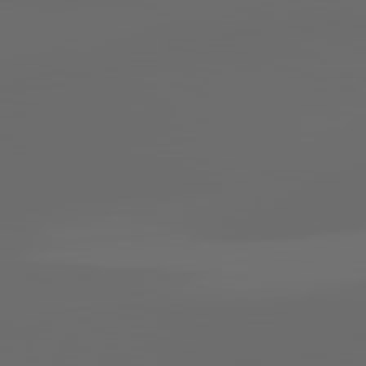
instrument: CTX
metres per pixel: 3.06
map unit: lApd
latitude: 83.4048
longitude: -128.0822
